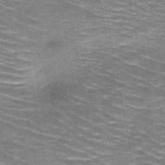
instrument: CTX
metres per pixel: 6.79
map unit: HNb
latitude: -47.7666
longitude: -47.5371
